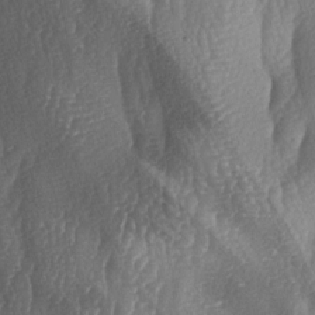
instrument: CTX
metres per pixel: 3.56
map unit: lAa
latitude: -6.7652
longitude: -129.2726
